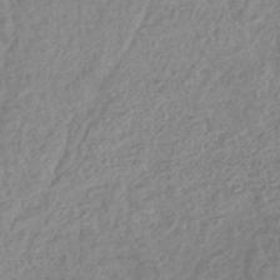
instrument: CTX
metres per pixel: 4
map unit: lHb
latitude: -42.4628
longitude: 73.4832
